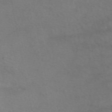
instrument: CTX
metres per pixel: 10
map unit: eAb
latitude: 50.5545
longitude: 106.2173
